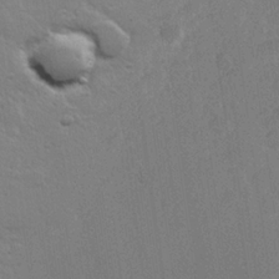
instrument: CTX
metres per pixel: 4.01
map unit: Hve
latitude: 24.2522
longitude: 144.9920
